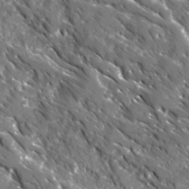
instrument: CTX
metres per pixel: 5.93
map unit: Ave
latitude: 16.4790
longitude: -130.9325
